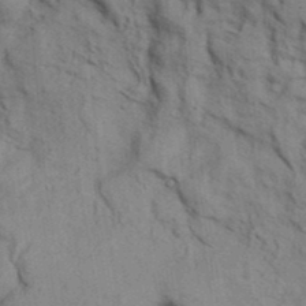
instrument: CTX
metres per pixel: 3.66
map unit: Aa
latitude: 32.7246
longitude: -135.6883
